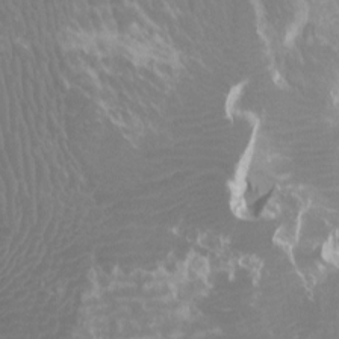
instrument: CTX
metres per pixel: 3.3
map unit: Ht
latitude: -1.4455
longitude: -18.1200
